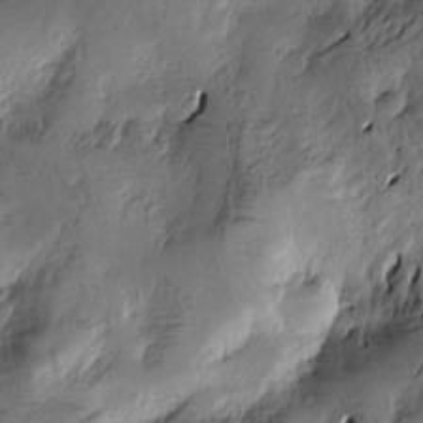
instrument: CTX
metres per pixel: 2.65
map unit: Htu
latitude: -2.6518
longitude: -177.4426
